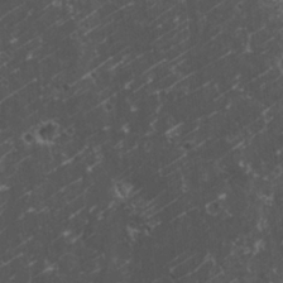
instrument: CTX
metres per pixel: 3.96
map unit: HNhu
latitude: 2.8569
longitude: 4.0472
